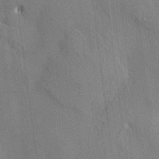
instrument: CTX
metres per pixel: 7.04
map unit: HNhu
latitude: 12.8947
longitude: 9.9745
